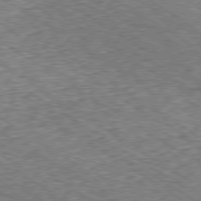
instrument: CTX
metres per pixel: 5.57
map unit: Ap
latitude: -80.1039
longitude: -51.9150
